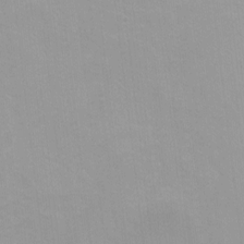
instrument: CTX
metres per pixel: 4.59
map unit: Nhu
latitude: -8.0850
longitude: -42.2523
